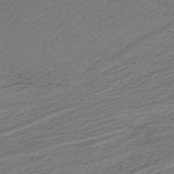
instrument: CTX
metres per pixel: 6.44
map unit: HNb
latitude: -37.5777
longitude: 54.3684
